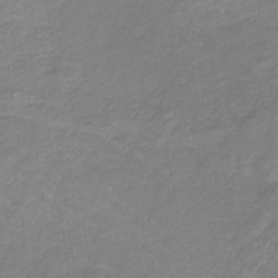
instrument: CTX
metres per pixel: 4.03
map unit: eHb
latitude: -32.7086
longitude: 68.2361
